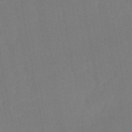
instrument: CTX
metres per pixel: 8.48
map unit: lHb
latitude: -50.1228
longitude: 81.3510
